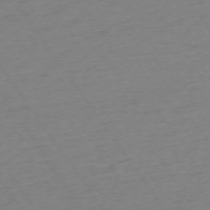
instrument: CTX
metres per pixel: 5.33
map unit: Ap
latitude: -74.0094
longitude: -83.8772
